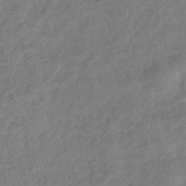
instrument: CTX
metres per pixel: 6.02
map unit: eHb
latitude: -39.7856
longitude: 78.1416
